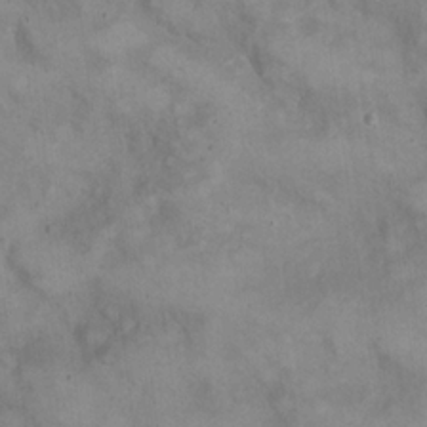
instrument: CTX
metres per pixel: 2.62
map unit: eHh
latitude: 21.1026
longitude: -59.9150
